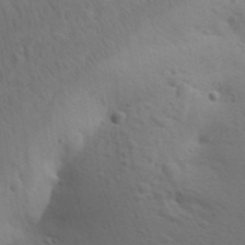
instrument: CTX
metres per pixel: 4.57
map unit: Aa
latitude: 29.8205
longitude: -146.5735
